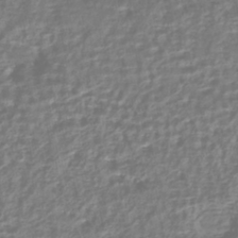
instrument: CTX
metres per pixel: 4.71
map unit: HNhu
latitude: -43.8233
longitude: 106.7275
